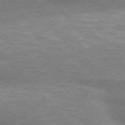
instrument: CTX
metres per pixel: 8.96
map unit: lApd
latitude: 75.6883
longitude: -59.1403
